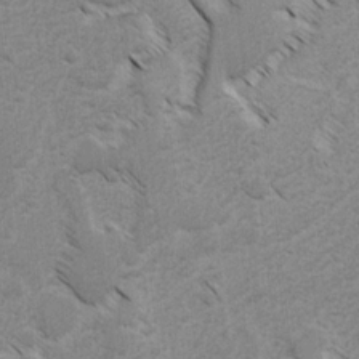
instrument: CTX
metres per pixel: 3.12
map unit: lAvf
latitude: -4.8408
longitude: -114.3467
